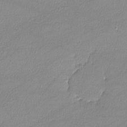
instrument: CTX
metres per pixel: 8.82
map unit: lHvf
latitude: -12.2740
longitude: -101.4238
